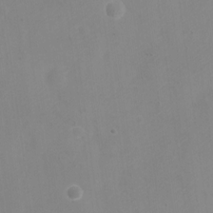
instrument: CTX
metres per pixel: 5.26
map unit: Nve
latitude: -22.9731
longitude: 106.9920
